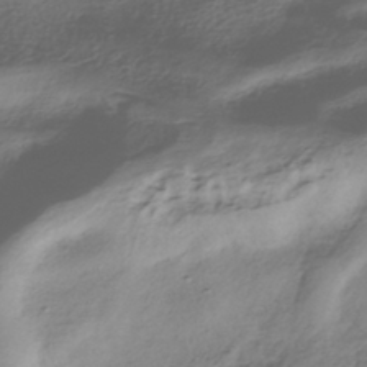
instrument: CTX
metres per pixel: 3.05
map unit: HNhu
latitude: -41.2754
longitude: 100.1983
